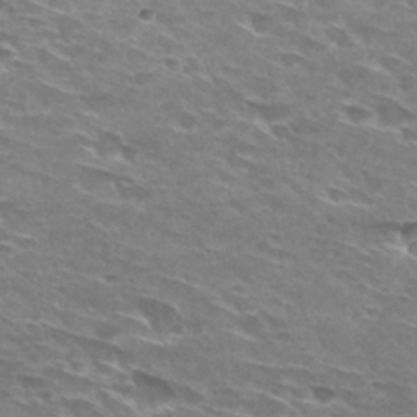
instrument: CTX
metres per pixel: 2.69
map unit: Hto
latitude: 29.5560
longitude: -42.6113
